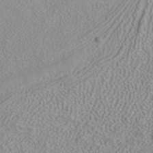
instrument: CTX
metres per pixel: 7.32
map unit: ANa
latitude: 40.0255
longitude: 24.6707
